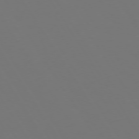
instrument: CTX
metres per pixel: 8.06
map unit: Hpe
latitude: 73.4049
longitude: -128.5168
